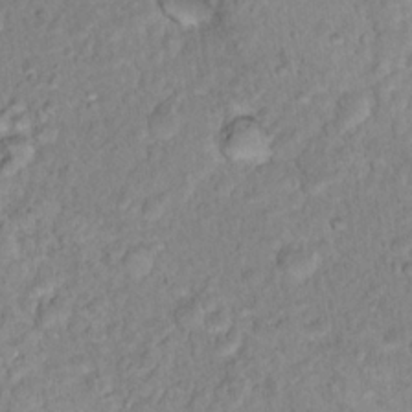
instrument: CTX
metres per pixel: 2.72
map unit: Nhu
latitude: 16.6491
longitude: -32.7246
